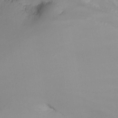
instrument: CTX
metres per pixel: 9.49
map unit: Nhu
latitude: -13.0675
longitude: -64.3468
